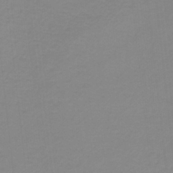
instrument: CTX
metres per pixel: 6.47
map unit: lHb
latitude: -40.1983
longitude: 65.3321
